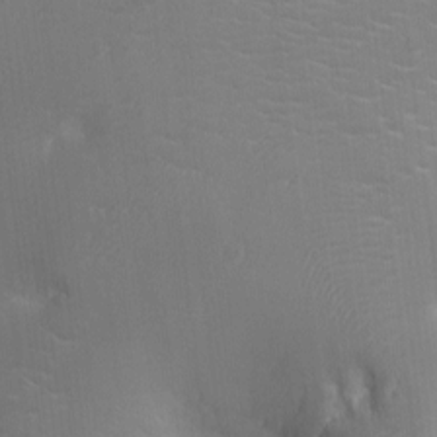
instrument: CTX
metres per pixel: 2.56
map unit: Ht
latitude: -3.0486
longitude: -16.3278
